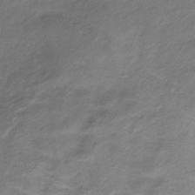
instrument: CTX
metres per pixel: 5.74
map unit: lHb
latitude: -36.7841
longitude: 71.9367
